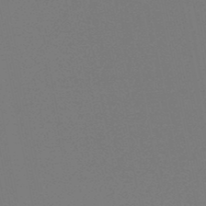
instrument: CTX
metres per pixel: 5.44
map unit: HNb
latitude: -48.6897
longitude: -48.3656
